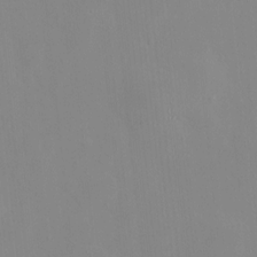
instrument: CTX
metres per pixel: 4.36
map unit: HNhu
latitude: 7.4804
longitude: 11.6155
